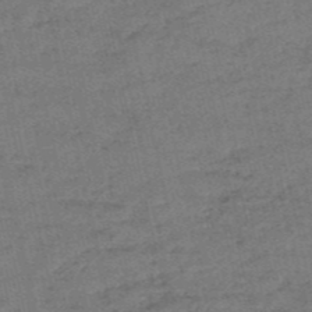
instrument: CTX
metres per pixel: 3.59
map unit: eHh
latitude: -54.5007
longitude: -89.8206
